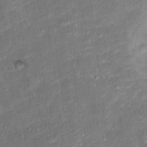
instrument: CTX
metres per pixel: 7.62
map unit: Ht
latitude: 13.7450
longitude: -39.4426
